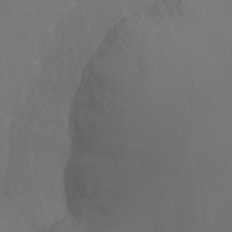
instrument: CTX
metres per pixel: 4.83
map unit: Nhu
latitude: -11.7856
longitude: -34.4412
